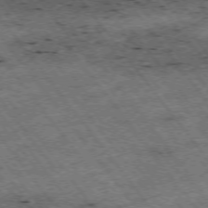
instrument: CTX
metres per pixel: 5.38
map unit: Hpe
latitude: -75.5966
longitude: -19.0458
